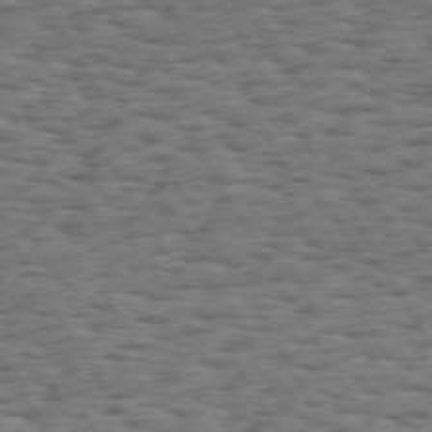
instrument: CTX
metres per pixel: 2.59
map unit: Hpe
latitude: 73.3671
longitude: -139.7450
